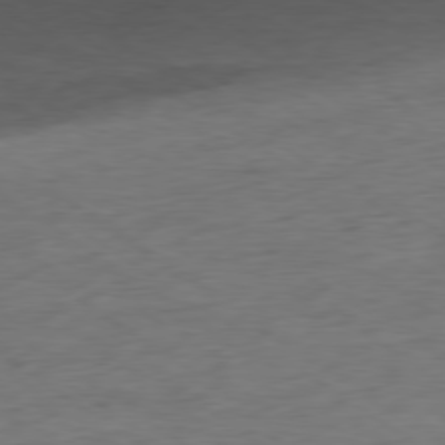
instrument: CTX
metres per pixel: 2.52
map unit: Hpe
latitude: -79.1998
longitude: 10.0850
